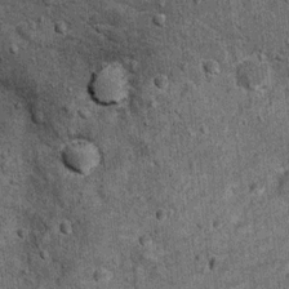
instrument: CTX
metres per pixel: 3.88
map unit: Ht
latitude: 11.8395
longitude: -38.4601
